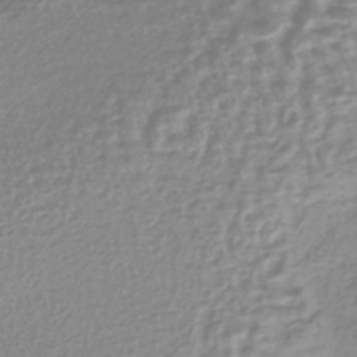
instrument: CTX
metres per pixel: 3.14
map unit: lHb
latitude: -40.7274
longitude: 64.3495
